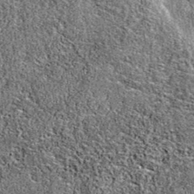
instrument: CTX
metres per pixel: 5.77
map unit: eAb
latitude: 37.1025
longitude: 105.7477
